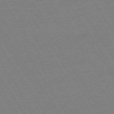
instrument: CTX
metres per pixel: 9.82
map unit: Ap
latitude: -73.8989
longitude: -83.4615
